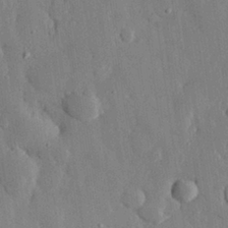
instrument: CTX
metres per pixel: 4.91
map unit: eHh
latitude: 28.5357
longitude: -79.5938
